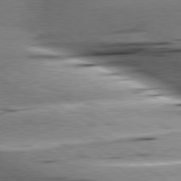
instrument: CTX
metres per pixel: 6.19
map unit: lApd
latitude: 79.8017
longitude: -155.9150
